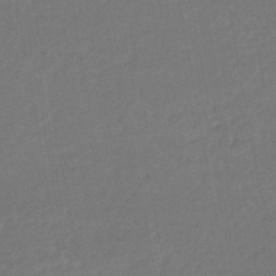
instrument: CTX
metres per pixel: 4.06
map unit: HNhu
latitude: -46.6140
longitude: 92.6896
